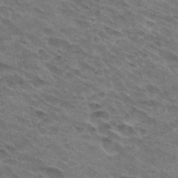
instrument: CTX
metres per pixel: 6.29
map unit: Hto
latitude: 32.2711
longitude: -46.7813
